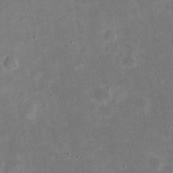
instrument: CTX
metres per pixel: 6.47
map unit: eHh
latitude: 23.7638
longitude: -67.8772
